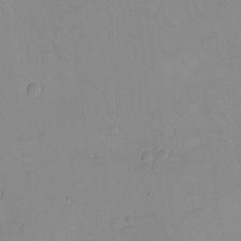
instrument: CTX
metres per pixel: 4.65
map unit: eHh
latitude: -9.4832
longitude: -66.1577
